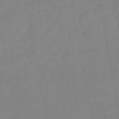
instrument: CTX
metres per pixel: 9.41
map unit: lHb
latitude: -48.4440
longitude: 75.4644
